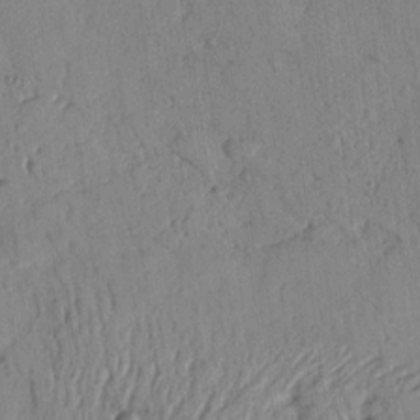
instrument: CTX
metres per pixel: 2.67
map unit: Nhu
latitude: 17.6505
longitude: -78.1956
